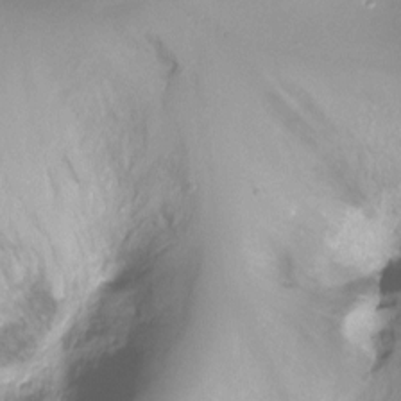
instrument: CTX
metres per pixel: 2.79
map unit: Nhu
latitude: -17.5399
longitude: -45.2348
